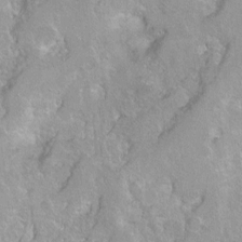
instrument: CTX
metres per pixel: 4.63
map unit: Hto
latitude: 2.2522
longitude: -32.4601
